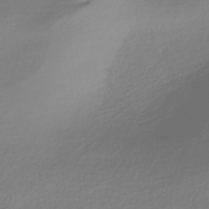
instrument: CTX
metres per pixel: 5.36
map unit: HNhu
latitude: -41.6344
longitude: 96.9542
